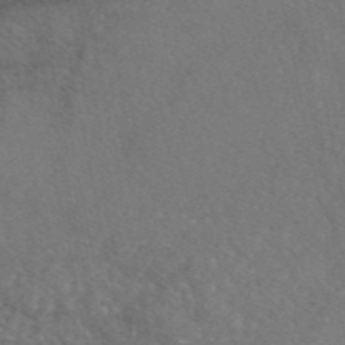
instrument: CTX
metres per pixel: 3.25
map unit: eAb
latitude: 46.7058
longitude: 110.3873
